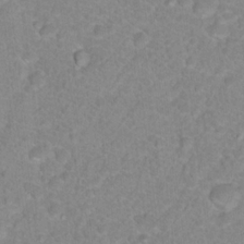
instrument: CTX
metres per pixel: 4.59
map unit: Hto
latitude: 17.7072
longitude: -34.5923
